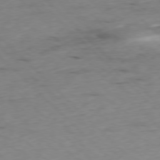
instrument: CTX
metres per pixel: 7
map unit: Ap
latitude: -77.9745
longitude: -61.2915
